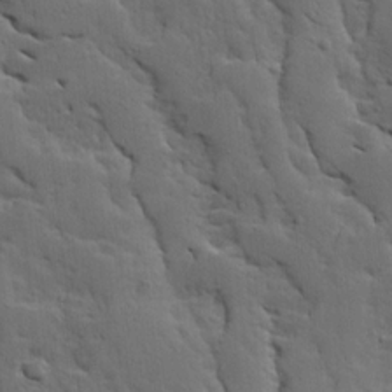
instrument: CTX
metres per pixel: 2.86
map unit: Ave
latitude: 13.5938
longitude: -134.2900
